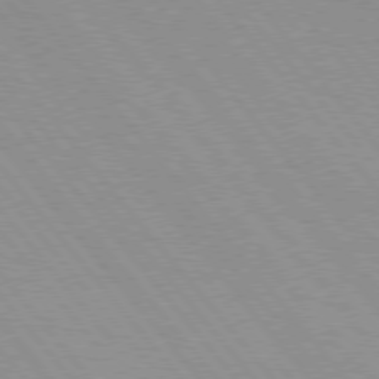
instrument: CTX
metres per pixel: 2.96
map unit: Hpe
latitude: 76.2711
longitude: -153.1403
